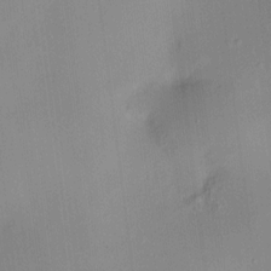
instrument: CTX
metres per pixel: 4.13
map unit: HNhu
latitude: 8.6680
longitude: 9.5210
